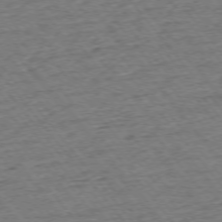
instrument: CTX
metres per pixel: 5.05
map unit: Ap
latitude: -75.5966
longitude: -88.1767
